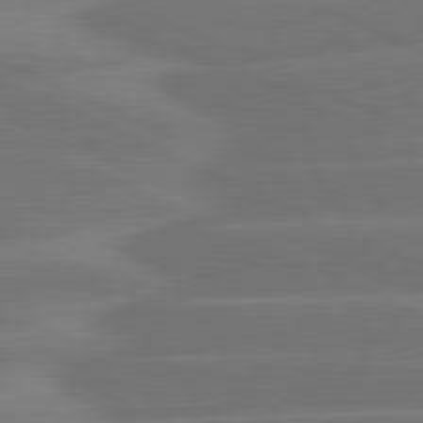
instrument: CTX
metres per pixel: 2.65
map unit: lApd
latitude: 81.6316
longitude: -135.5371
